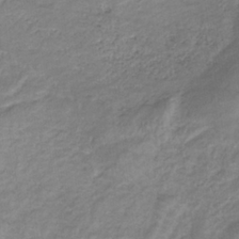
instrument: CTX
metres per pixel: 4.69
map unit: eHb
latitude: -32.6708
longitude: 68.6707
